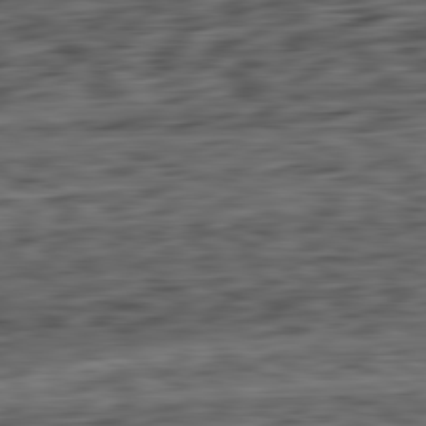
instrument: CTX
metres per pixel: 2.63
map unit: Ap
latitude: -82.2361
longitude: -78.0255
